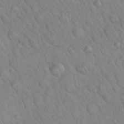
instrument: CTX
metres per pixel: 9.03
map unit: Nhu
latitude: 26.3845
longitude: -55.8961
